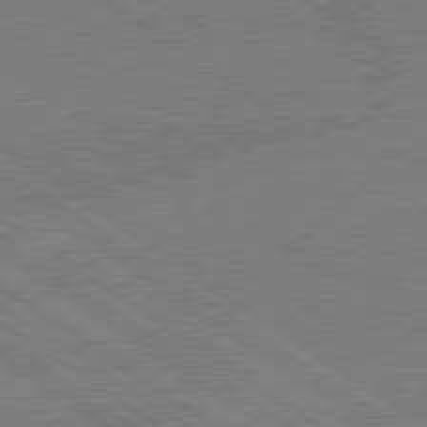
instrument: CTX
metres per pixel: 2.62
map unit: lApd
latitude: 79.1214
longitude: -145.8016
